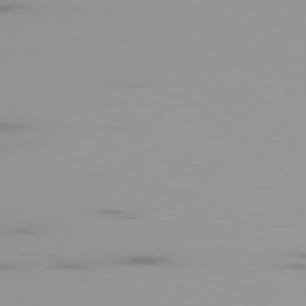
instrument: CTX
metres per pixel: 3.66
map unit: Ap
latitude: -79.1053
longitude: -71.8205
